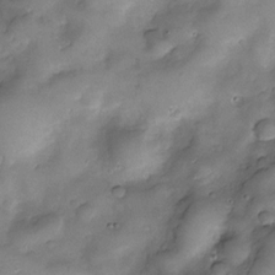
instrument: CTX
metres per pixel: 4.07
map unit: Nve
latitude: -26.0661
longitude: -148.9703
